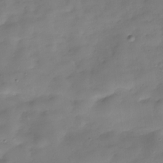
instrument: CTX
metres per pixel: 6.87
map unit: Hve
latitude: -29.8611
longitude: 93.8611
